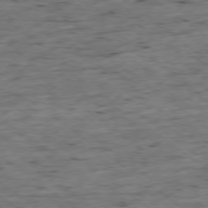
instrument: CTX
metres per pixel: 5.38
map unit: Ap
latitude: -78.5762
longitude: -89.9339
